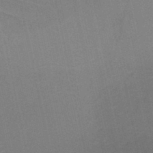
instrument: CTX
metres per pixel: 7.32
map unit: HNb
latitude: -46.8408
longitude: -41.6882
